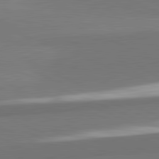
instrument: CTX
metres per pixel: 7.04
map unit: lApd
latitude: 82.1766
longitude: 154.1039
